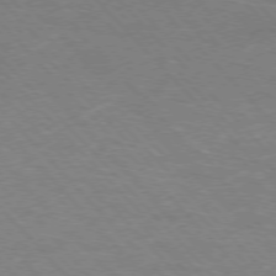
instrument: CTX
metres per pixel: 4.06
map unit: Hpe
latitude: -77.0297
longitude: -12.7624
